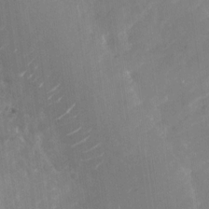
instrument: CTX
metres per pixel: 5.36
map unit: Nhu
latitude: -27.4265
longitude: -74.7246
